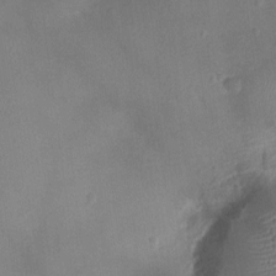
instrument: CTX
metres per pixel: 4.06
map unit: Ht
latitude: -3.8044
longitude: -19.6127
